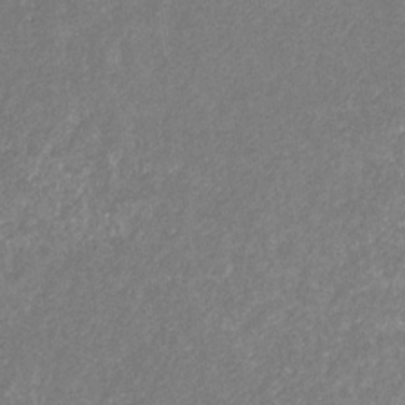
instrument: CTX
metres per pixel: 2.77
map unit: eHb
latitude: -31.3132
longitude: 70.1606
